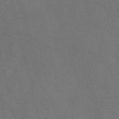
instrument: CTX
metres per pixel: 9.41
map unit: Nve
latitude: -57.3887
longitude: 51.5210
